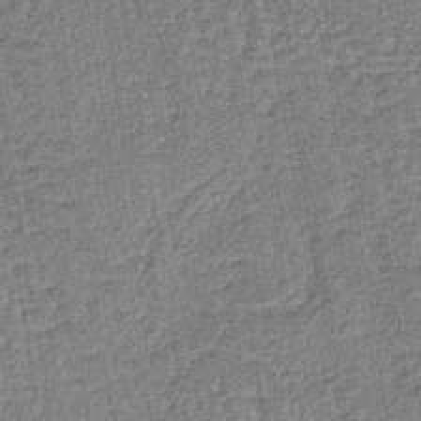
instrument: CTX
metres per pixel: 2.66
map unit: lHb
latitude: -40.3306
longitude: 63.4265
